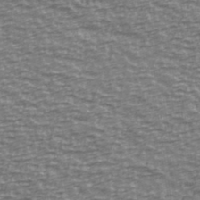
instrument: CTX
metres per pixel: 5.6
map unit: Ave
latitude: 40.4412
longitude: -113.8583
